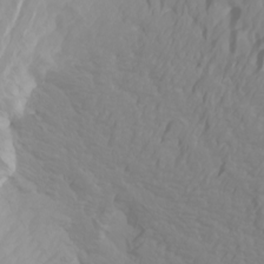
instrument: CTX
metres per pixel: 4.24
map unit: Htu
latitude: -0.5196
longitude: -76.0822
